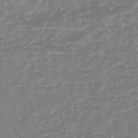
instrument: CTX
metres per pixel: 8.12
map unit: lHb
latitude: -44.6519
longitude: 78.7841
